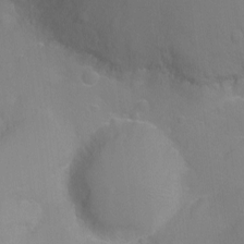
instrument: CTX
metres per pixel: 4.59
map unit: Ht
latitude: -4.1228
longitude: -25.7260
